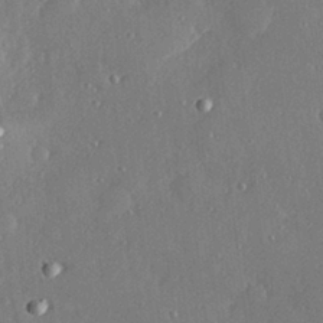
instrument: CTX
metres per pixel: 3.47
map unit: Hve
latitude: 28.4223
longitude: -91.3860
